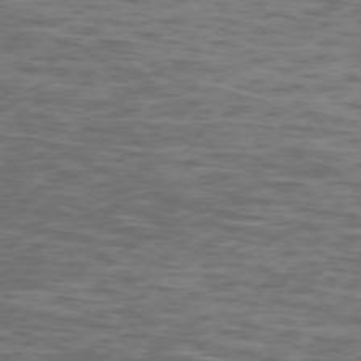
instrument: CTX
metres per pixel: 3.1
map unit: Ap
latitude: -75.4266
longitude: -69.2915
